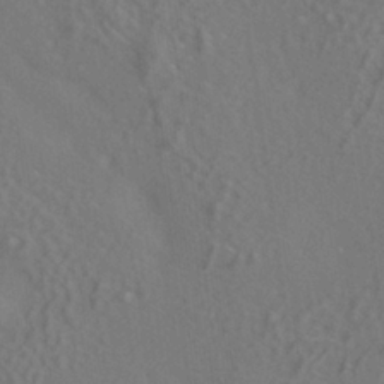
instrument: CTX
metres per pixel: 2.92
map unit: ANa
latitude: -36.4818
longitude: 95.5021
